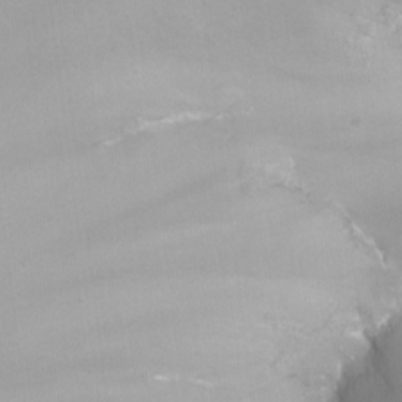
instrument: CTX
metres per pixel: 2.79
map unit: Nhu
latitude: -12.4062
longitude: -67.8583
